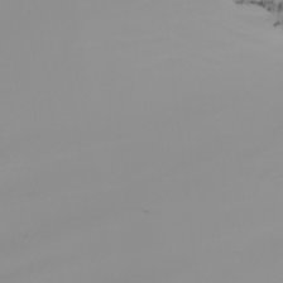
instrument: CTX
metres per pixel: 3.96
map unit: Nhu
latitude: -5.9556
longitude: -94.3090
